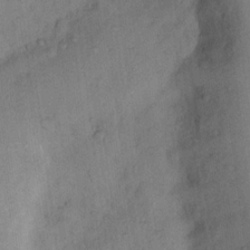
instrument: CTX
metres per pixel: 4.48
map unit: Ht
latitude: 12.9514
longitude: -40.2333
